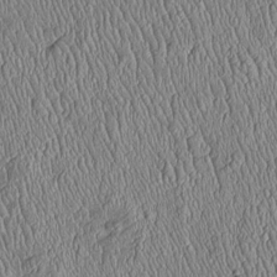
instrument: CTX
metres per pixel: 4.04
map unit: Htu
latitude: -6.0472
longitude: 155.5021
